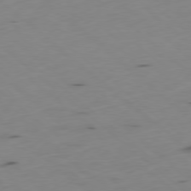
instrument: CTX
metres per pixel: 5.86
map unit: Ap
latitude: -78.7841
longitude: -74.6302
